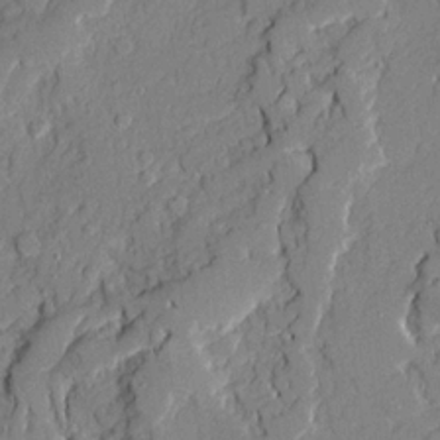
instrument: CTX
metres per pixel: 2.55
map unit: Ave
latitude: 21.7828
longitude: -129.0647
